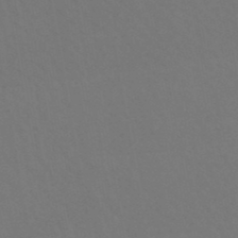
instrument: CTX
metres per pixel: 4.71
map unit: lHb
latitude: -47.7477
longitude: 74.7275
